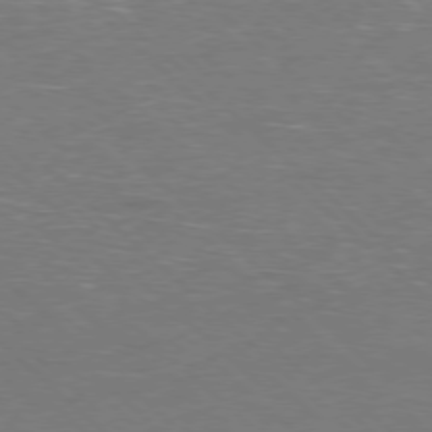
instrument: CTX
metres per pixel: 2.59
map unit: Hpe
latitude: -78.0472
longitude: 15.5777
